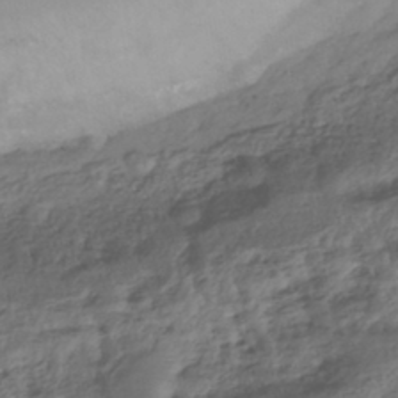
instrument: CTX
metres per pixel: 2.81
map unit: Nhe
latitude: -42.1038
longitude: -111.2537
